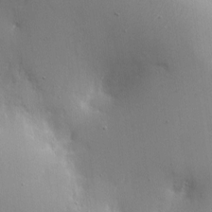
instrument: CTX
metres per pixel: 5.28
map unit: Nhe
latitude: -1.8990
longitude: -59.4804
